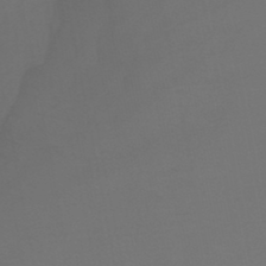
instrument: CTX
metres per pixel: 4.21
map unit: lHb
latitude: -42.7652
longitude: 63.4643
